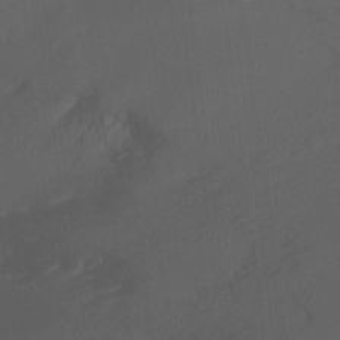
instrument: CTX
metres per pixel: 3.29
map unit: Ht
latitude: -11.0864
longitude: -22.7057
